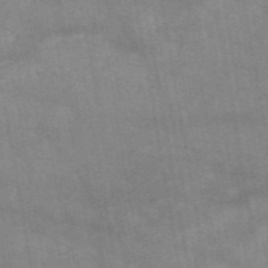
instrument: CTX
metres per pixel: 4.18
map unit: HNb
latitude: -55.9367
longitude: -40.0633
